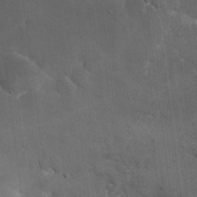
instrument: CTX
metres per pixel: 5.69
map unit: eHh
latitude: 19.4237
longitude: -63.7261
